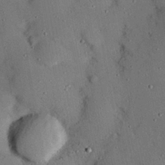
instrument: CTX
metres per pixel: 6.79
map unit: Nhu
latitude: 24.3467
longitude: -73.1026
